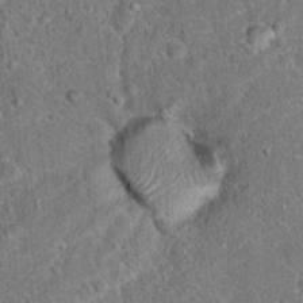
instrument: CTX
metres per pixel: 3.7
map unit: Hto
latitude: 18.1577
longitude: -42.6868
